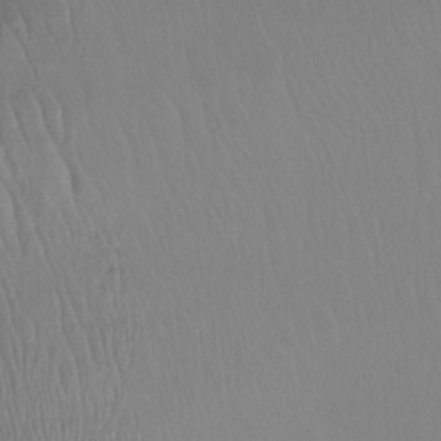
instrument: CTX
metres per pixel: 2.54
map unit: Htu
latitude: -14.3496
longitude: -44.6868
